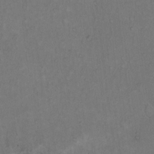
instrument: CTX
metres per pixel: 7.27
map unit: Hto
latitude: 12.2712
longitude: -60.4979
